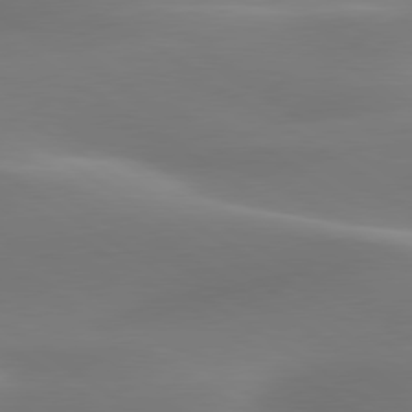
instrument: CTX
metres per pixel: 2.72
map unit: lApd
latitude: 79.7639
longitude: -92.4223
